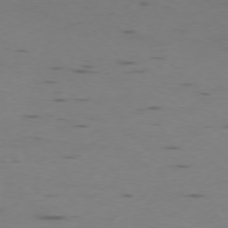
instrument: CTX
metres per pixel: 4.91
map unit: Ap
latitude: -76.5007
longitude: -67.1592
